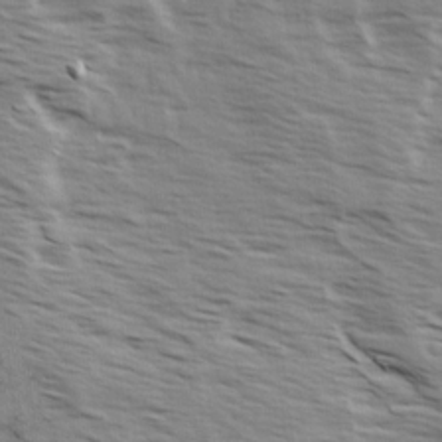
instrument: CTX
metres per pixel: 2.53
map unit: Ave
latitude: 14.9892
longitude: -103.1403
